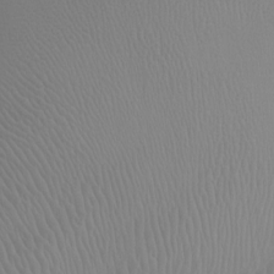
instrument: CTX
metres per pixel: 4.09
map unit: Ht
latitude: -2.7085
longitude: -16.0822
